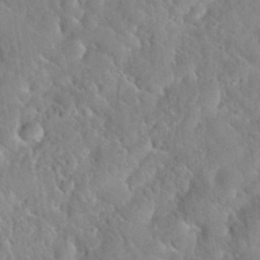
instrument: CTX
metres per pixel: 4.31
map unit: Nhu
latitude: 30.7625
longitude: -51.4237
